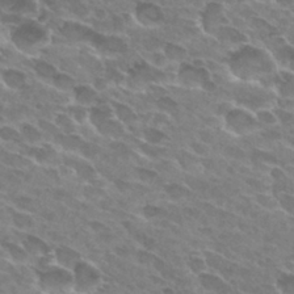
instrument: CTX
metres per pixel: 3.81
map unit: Hto
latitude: 29.5560
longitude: -42.4790
